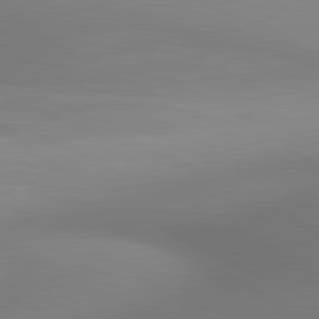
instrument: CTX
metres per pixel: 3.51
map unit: lApd
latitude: 80.8191
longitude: 132.2173
